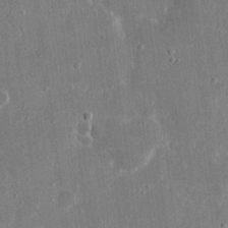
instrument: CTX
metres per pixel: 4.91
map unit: eHh
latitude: 16.5546
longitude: -71.2726
